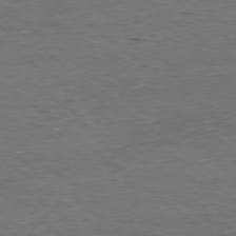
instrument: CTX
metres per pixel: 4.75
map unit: Ap
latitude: -79.0108
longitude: -90.9514
